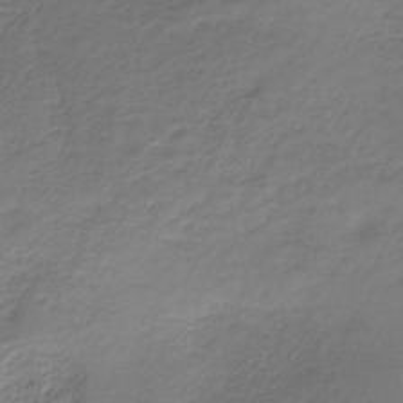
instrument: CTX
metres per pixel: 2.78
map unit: HNb
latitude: -33.8423
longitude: 56.3495
